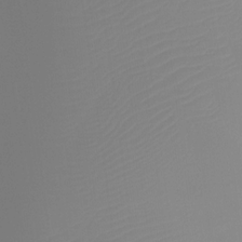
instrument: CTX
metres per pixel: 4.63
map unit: Htu
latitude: -13.8800
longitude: -49.7828
